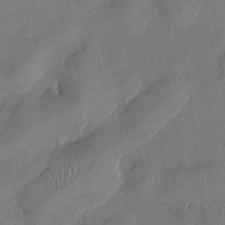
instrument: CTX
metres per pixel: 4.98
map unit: HNhu
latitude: 0.0255
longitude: -4.7624
